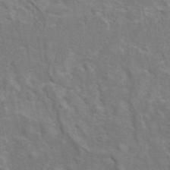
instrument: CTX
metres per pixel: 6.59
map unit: eAb
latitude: 45.0080
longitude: 110.0850
